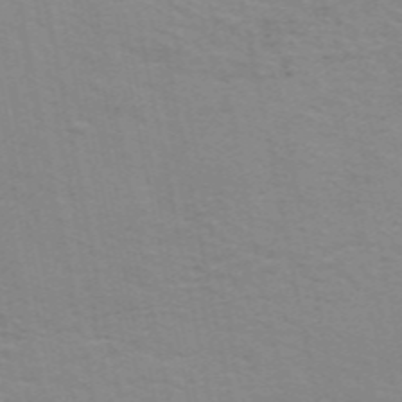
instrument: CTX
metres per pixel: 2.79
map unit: ANa
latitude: 49.3671
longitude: -74.1767
